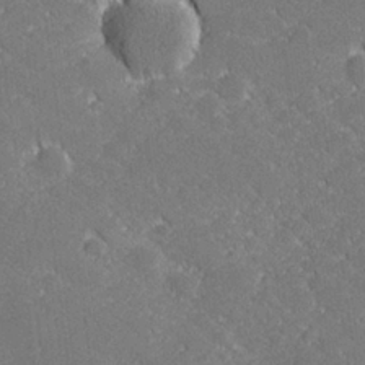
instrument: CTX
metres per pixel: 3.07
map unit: lHvf
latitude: 27.2915
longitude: 140.8975
